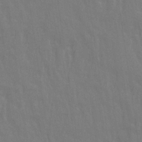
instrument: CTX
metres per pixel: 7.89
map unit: Ave
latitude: 20.8191
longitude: -134.3656
